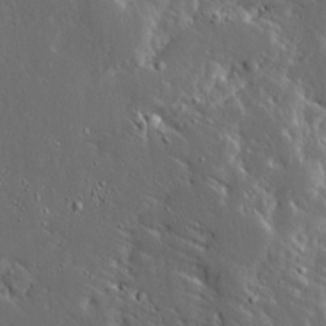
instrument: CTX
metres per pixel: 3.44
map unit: Ave
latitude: 14.1767
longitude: -138.4223
